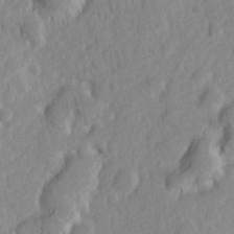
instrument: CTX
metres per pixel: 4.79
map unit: Hve
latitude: 24.5545
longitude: 144.1795
